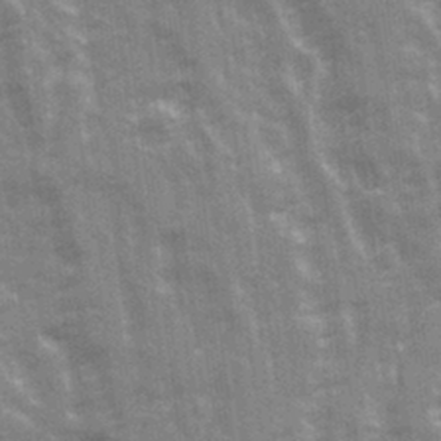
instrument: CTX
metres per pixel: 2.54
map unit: Ave
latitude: 21.4049
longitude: -133.8583
